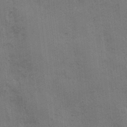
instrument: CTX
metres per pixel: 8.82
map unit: Ave
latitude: -7.5966
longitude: -120.2901
